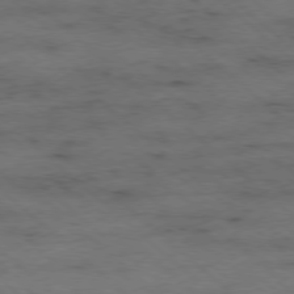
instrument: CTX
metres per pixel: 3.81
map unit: Ap
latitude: -78.6140
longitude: -60.5923
